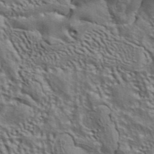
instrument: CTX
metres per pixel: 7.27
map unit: ANa
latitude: 39.9717
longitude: 29.7478
